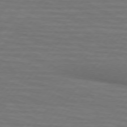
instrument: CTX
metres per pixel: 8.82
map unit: lApd
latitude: 74.7624
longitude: -55.5749
